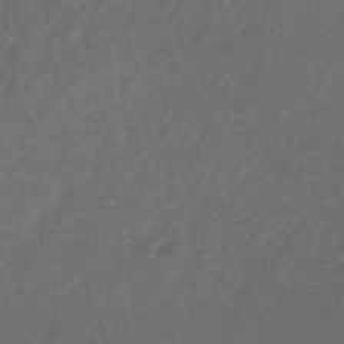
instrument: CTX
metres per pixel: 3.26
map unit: eHb
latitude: -32.2929
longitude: 71.2376
